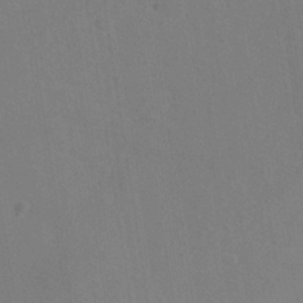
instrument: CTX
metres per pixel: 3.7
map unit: ANa
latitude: -38.5574
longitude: 95.6155
